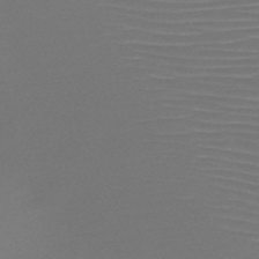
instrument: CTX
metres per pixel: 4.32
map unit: HNb
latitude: -47.4832
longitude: -43.5749
